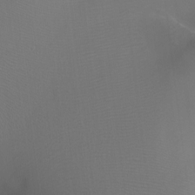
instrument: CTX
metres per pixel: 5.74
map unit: Nhu
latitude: -7.4643
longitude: -43.8017
